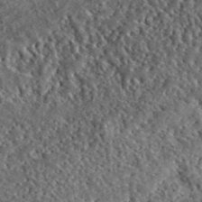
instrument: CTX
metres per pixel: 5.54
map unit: lHvf
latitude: 42.1011
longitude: -89.0648
